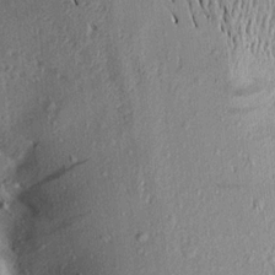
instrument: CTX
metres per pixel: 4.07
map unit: Aa
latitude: 16.0822
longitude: -148.3278
